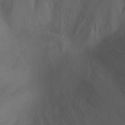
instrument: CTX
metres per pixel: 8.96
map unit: Ht
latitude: -0.5763
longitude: -45.9717
